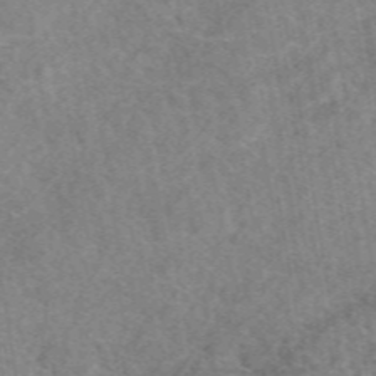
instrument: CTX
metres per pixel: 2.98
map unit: eAb
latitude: 48.7435
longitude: 111.0675
